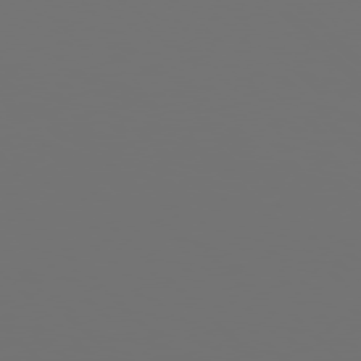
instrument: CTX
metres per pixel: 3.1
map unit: Hpe
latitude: 77.0458
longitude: -164.8380
